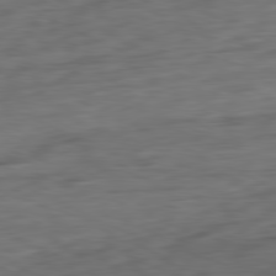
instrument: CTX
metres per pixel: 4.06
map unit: Ap
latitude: -81.3888
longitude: -77.0080
